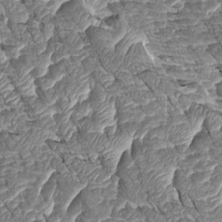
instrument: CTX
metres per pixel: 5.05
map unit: Htu
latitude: 0.7813
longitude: 145.8045
